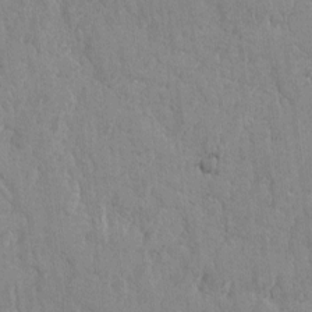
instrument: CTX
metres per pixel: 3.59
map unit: lAvf
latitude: -6.2361
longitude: -114.5734
